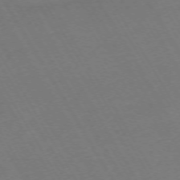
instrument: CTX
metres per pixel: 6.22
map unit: Hpe
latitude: -72.4440
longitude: 9.2943
